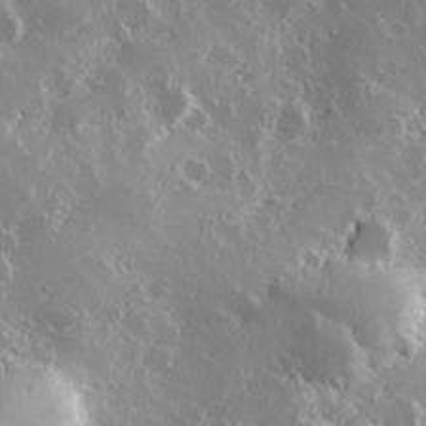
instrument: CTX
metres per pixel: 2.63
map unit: Hve
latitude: 24.2711
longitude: 146.1794
